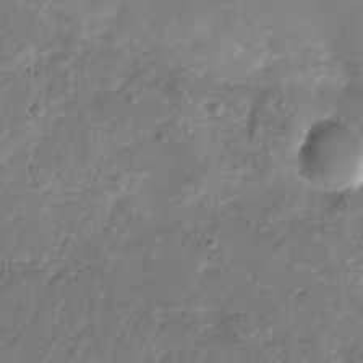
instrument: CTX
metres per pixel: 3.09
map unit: Nhu
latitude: -28.1606
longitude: -70.9891
